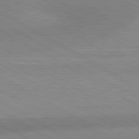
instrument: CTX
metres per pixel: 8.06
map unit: lApd
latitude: 80.7057
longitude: 125.9556
